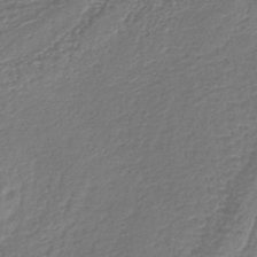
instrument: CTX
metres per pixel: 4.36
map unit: lHb
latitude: -43.0675
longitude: 79.0675
